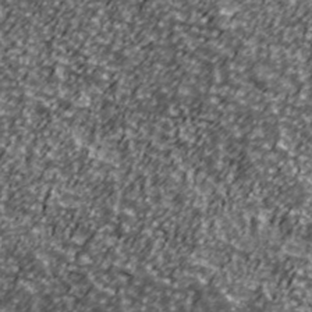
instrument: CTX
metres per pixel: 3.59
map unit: Ave
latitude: 41.5371
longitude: -113.8583
